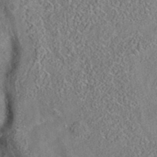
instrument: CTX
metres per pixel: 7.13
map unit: eAb
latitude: 35.3103
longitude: 108.0850
